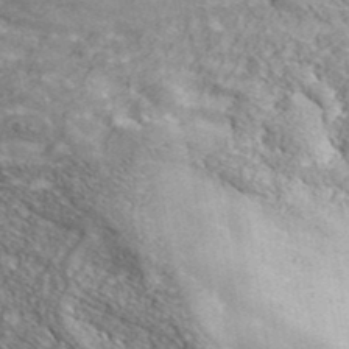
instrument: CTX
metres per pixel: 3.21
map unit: ANa
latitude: 39.7450
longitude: -91.2537
